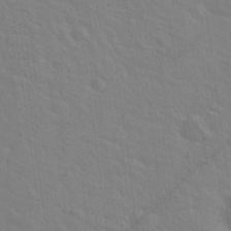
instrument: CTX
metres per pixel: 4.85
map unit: Hto
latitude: 19.9339
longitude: -54.3467
